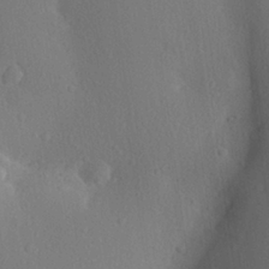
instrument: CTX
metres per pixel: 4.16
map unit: Aa
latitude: 23.7638
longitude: -147.3104
